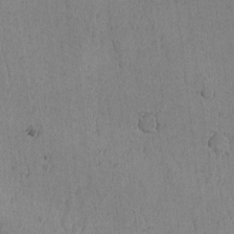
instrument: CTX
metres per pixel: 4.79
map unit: lAvf
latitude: -6.1794
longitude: -114.8568
